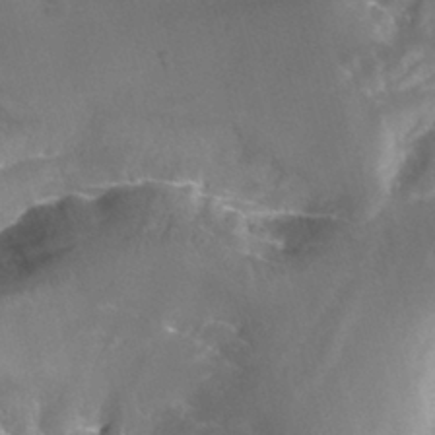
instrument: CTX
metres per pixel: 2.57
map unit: Htu
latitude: -12.4062
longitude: -74.1011
